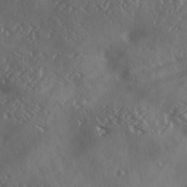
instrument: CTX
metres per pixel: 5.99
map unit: Ave
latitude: 18.4412
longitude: -131.4238
